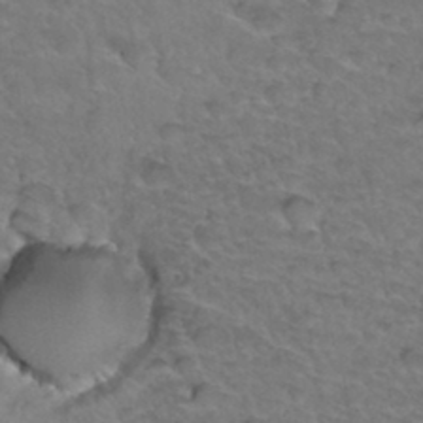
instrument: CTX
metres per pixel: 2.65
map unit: Hto
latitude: 34.5734
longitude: -46.8947
